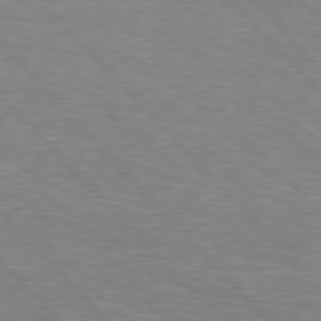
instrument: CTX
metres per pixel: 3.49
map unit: Hpe
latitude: 76.7813
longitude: -150.9702
